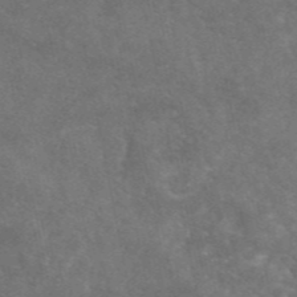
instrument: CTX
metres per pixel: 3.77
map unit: eAb
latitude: 46.7813
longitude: 119.7856
